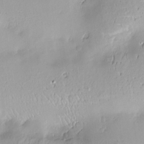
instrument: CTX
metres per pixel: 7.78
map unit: Nve
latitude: -8.3495
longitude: 174.5762
